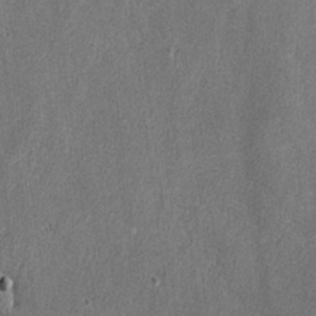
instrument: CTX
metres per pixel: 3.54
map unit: lAvf
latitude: -8.2928
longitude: -113.1592
